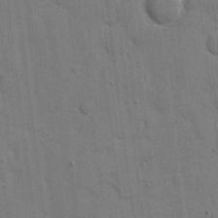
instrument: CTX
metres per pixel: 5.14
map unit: eHh
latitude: 9.0836
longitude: -67.9150
